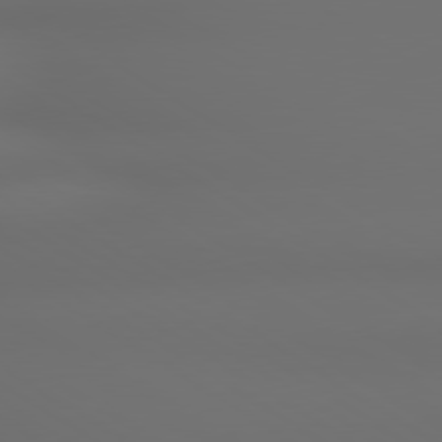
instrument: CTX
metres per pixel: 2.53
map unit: lApd
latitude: 79.4049
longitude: -138.0255
